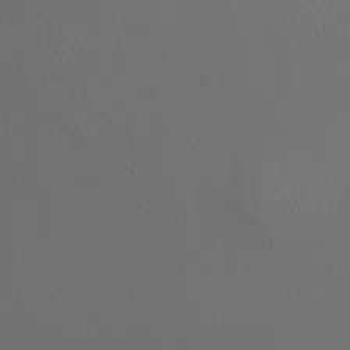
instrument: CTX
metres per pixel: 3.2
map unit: Hto
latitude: 18.5923
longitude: -56.5545
